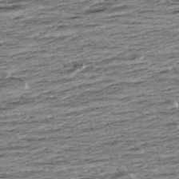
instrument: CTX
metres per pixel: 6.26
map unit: Aa
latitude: 8.5357
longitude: -139.2537
